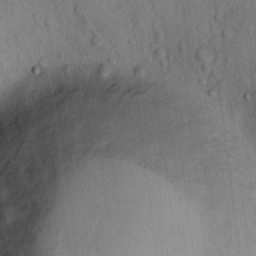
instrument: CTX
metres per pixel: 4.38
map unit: Hto
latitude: 10.4223
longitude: -58.5546
